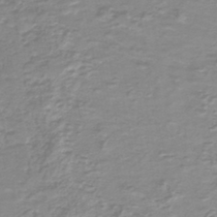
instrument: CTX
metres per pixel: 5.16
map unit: HNb
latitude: -40.1795
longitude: 49.7100
